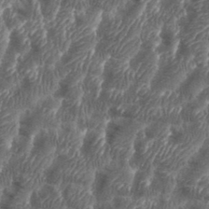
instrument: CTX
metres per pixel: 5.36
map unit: eHh
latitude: 36.1011
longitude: -137.1781
